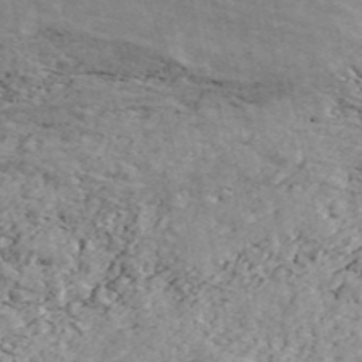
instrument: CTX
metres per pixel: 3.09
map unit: ANa
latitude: 44.2522
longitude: 46.6518
